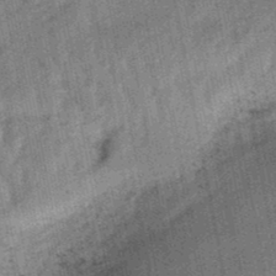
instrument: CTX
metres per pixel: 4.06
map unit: lHb
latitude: -47.3887
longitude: 77.8611
